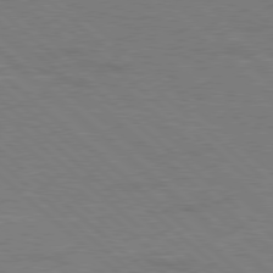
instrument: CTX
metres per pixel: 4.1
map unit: Hpe
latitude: 77.9717
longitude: -152.7624
